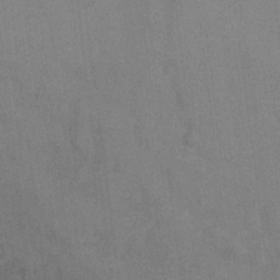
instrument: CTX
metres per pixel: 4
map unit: Ht
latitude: -1.0487
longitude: -33.4993
